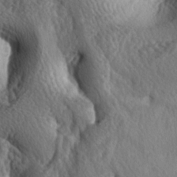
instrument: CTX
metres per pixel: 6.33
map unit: lAa
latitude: -5.1431
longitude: -124.3467
